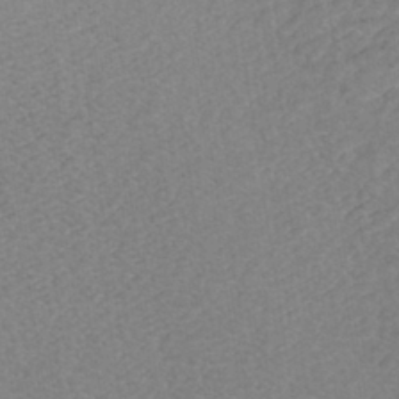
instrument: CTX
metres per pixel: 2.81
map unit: ANa
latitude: -42.8974
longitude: 108.2173
